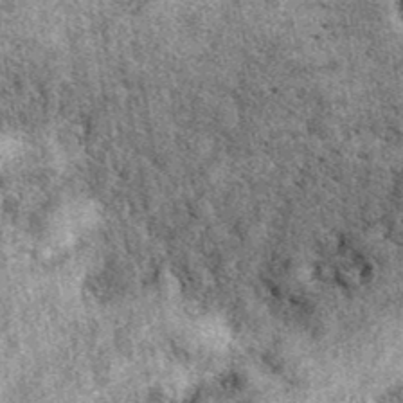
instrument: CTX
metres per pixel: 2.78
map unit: eAb
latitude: 39.6883
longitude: 110.5574
